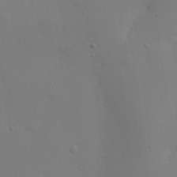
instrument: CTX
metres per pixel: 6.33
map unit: eHh
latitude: 25.5938
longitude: -69.8017
